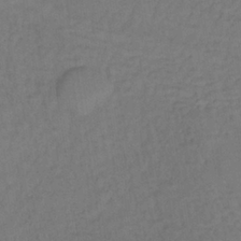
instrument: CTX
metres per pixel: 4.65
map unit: lHb
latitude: -35.5021
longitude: 65.3699
